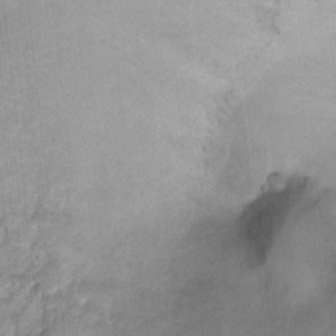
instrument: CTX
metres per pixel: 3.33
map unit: Ht
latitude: -1.8423
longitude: -32.9703
